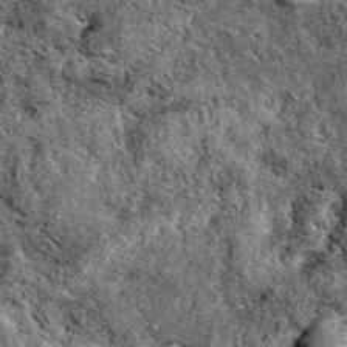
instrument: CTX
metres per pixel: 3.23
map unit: eAb
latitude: 39.0269
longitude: 110.8597
